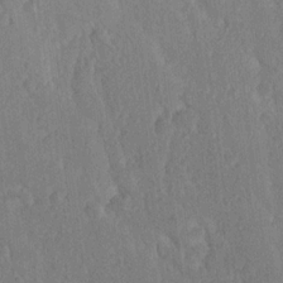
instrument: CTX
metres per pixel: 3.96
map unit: Ave
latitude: 20.6869
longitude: -136.5735
